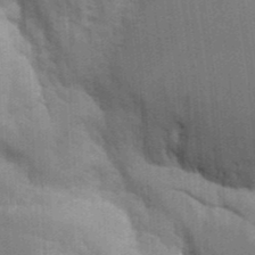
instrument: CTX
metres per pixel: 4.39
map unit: Aa
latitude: 9.8206
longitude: -126.7246
